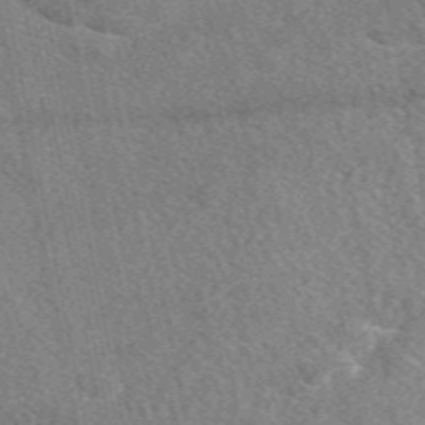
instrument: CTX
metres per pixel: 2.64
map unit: eAb
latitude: 48.2711
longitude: 116.8407
